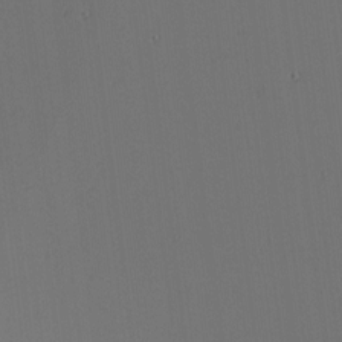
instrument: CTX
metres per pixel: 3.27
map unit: Nhu
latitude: -1.2565
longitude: -73.8584
